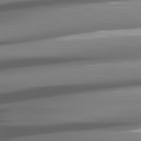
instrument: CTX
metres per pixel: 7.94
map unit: lApd
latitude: 81.2159
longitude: -144.7057
